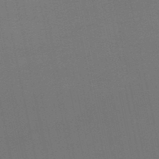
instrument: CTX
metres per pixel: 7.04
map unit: lHb
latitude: -46.6518
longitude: 58.8596
